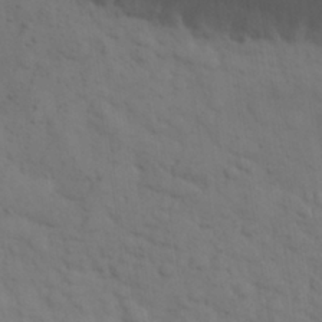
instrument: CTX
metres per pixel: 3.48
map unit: eHh
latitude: 30.2523
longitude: -69.8206
